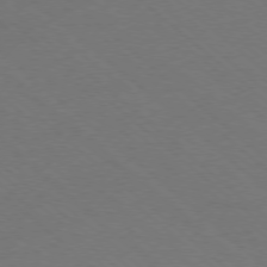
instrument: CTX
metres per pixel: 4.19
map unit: Ap
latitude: -78.4629
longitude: -84.5168
